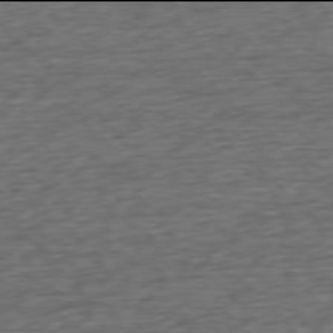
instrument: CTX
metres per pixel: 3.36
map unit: Ap
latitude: -78.0094
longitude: -72.1011
